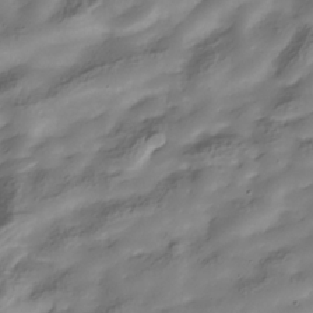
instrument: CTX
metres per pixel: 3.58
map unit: Hve
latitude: -30.9541
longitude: 90.2362
